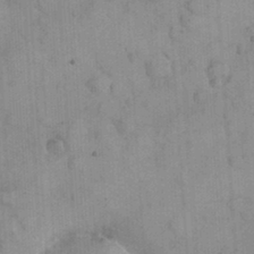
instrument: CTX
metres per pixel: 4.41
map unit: eHh
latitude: 25.1403
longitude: -65.2915
